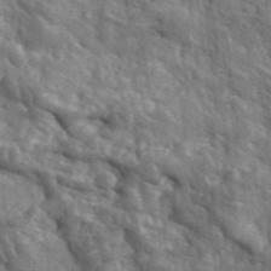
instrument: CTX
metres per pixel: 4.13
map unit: eHh
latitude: 33.5560
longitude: -77.9717
